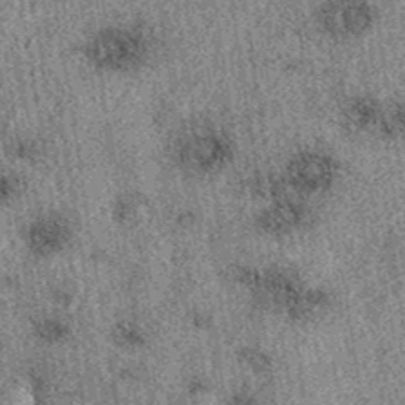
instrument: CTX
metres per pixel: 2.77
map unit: eAb
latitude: 39.8205
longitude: 109.0486
